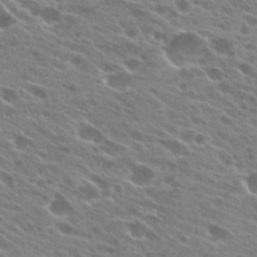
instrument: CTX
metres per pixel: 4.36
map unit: Hto
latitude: 24.1011
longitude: -41.4804
